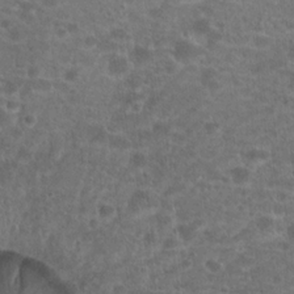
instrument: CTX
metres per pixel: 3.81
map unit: Hto
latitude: 19.4048
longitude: -41.0836
